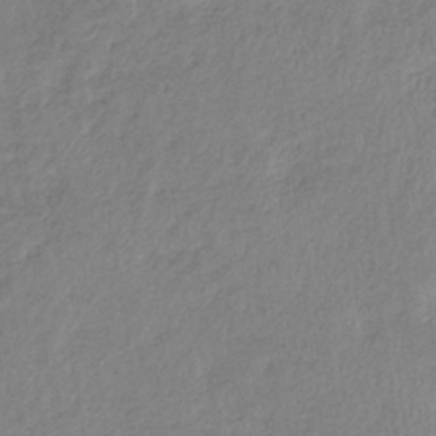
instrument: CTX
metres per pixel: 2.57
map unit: eHb
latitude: -37.4454
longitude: 75.7289
